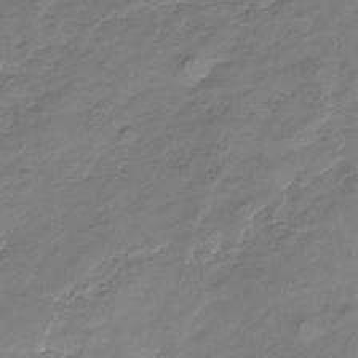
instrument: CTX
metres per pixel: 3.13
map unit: Nhu
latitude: -23.2565
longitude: -56.9324
